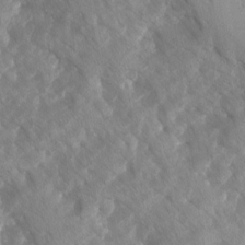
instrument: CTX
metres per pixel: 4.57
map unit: Ave
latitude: -10.6708
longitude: -118.5357
